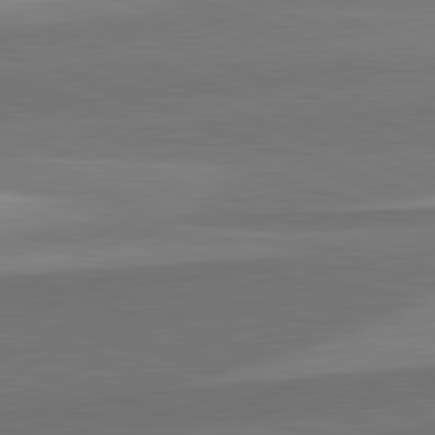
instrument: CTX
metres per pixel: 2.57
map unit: lApd
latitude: 82.3089
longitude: 137.3887
